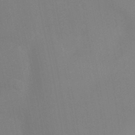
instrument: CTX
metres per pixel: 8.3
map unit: Ht
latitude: -5.7855
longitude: -26.4223
